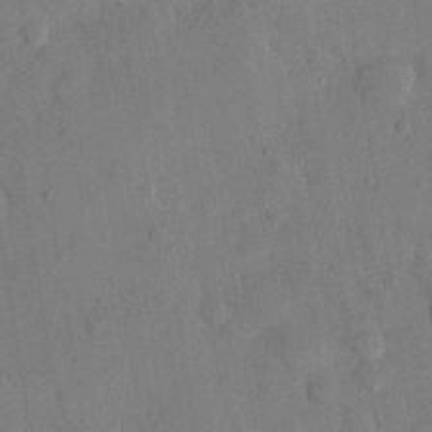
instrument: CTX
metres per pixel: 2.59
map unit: eHh
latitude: 26.3089
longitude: -76.9324
